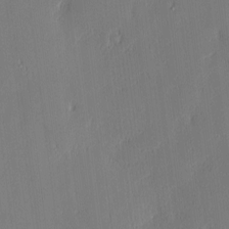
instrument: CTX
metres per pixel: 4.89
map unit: Nhu
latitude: 3.0458
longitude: -76.0444
